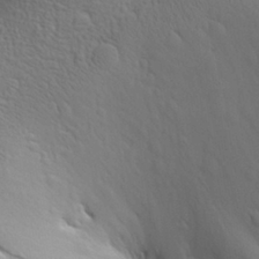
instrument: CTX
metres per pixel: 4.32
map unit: Aa
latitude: 29.3859
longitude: -139.9150
